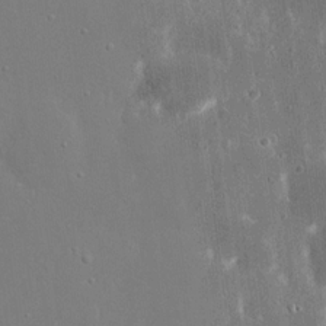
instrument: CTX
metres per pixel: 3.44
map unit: eHh
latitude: 16.6868
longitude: -71.4048
